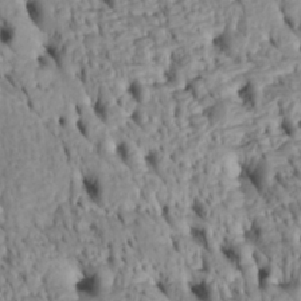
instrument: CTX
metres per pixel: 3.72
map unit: Htu
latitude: -4.5762
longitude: 152.8030
